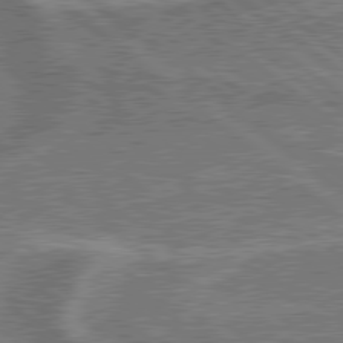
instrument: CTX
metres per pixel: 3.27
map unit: lApd
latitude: 79.2726
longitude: 175.1053
